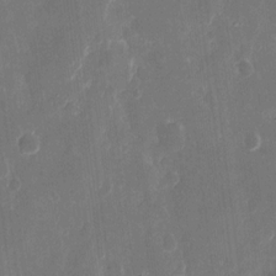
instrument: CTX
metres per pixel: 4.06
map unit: eHh
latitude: 12.2712
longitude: -72.8569
